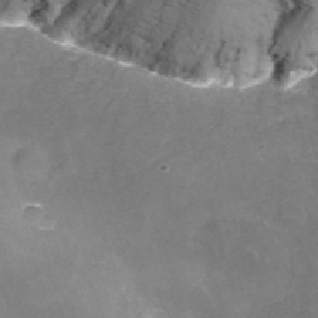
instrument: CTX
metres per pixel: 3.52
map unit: Nhu
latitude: -12.9353
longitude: -73.9151
